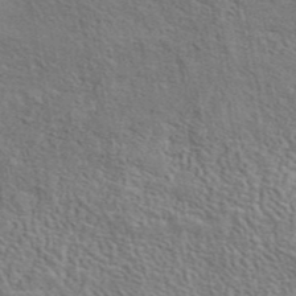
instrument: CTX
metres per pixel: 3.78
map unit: eAb
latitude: 43.2915
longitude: 113.8800
